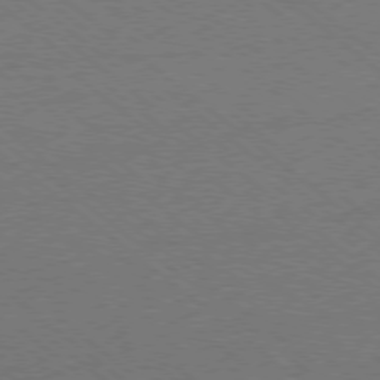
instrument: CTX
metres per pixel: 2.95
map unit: Ap
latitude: -78.8030
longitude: -101.1403
